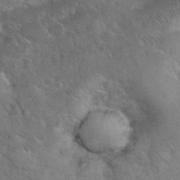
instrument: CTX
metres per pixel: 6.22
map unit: eHh
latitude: 36.0822
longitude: -65.5182
